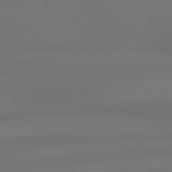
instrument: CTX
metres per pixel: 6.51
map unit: lApd
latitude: 79.1214
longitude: -137.1026
